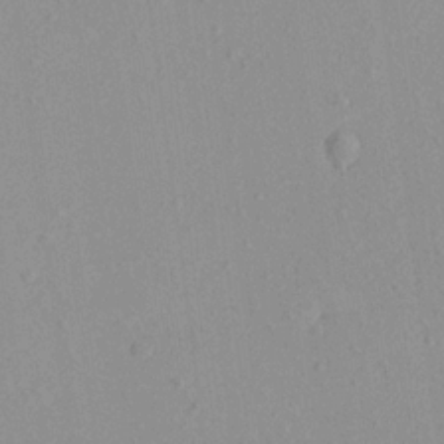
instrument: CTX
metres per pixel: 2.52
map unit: Aa
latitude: 18.8758
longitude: -140.4978
